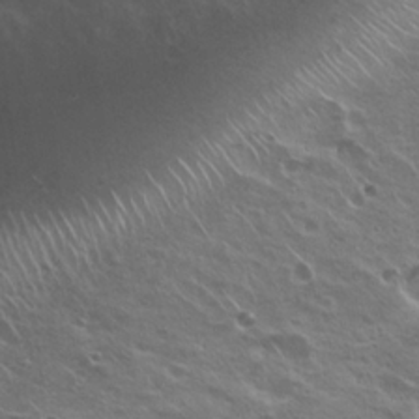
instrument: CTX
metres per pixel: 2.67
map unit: Nhu
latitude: 20.5168
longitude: -31.4238
